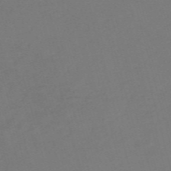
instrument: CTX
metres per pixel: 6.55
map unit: Nve
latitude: -58.6518
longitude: 58.1794
